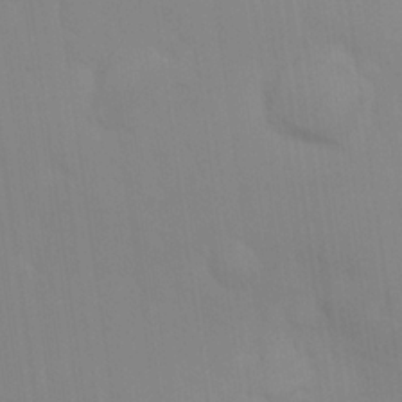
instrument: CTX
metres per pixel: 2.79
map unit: Nhu
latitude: 23.8394
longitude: -63.1592
